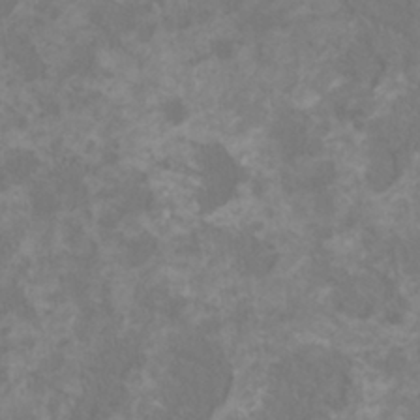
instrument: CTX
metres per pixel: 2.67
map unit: HNhu
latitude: 0.8002
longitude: -1.4804
